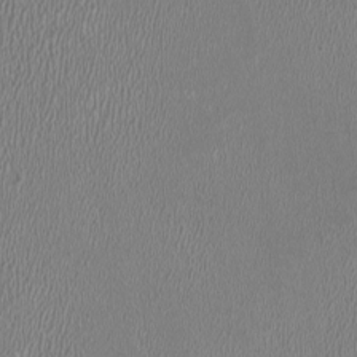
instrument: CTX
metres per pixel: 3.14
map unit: HNhu
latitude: -0.2173
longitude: -1.0836
